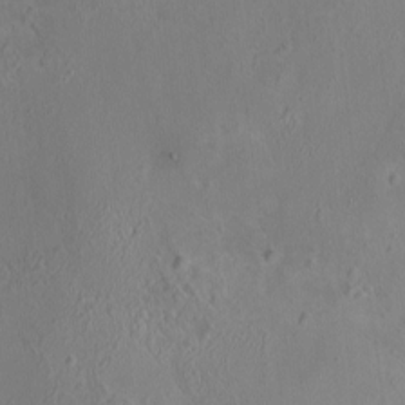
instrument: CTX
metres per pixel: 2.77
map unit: HNhu
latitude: 6.0444
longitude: 10.4440
